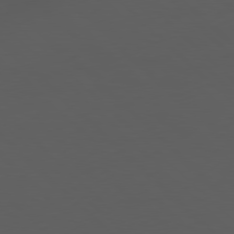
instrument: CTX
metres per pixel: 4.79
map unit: Hpe
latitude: 77.8394
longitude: -169.8584
